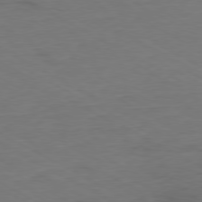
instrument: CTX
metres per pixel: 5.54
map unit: Ap
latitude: -79.5021
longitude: -56.9513
